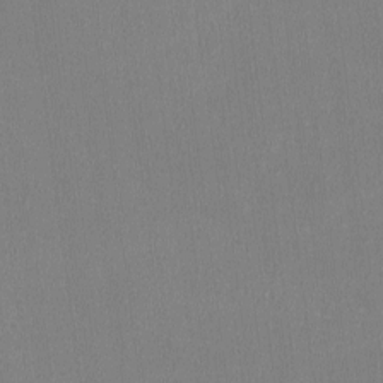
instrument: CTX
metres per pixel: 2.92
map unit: lHvf
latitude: -11.4643
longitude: -100.2901
